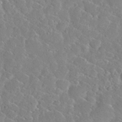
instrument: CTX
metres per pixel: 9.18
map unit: Nhu
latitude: 29.5371
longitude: -52.6302
